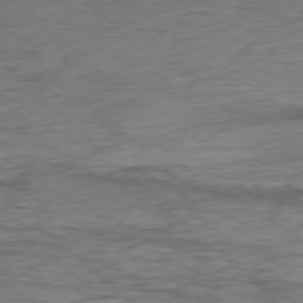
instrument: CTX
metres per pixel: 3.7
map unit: Ap
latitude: -77.5210
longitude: -64.4034
